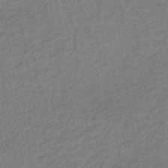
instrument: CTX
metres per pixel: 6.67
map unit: lHb
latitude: -35.8233
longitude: 67.0864
